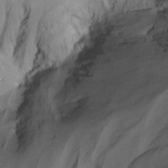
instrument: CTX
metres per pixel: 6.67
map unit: Nhu
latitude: -15.5777
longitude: -53.8395
